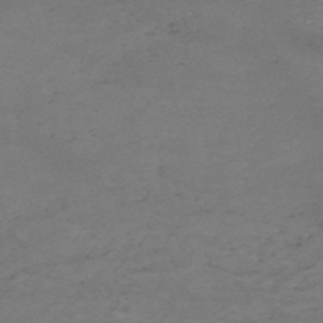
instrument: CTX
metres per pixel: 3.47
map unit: HNb
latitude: -54.9542
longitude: -44.8569
